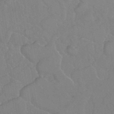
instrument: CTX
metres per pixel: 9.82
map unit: Nhu
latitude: 26.1011
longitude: -56.1577
